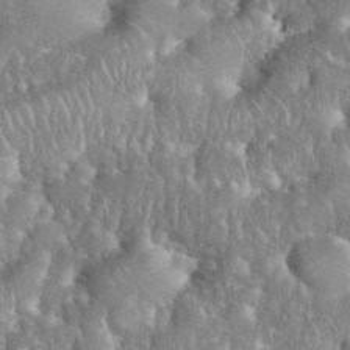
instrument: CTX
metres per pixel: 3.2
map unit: eHh
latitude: 39.5560
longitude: -57.8772
